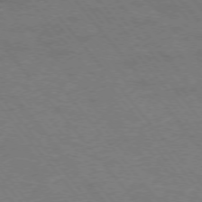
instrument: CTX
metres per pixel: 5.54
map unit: Hpe
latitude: -76.3495
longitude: -13.7450
